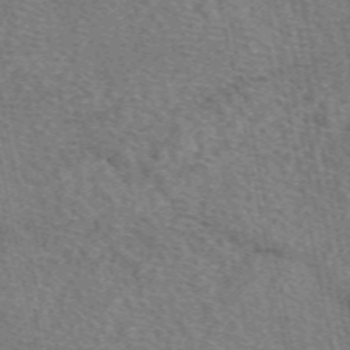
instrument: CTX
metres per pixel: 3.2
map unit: eAb
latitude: 50.5734
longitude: 115.5777
